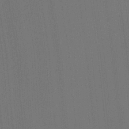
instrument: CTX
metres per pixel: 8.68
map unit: Ht
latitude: -2.1227
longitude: -27.4049
